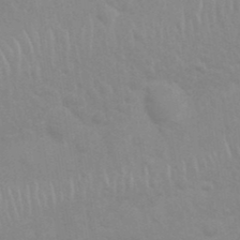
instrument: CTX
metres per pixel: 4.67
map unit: Nhu
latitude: 26.4223
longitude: -61.8961
